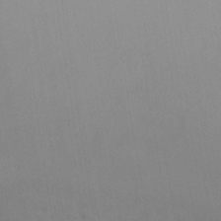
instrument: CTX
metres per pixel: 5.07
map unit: Nhu
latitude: 28.0444
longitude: -54.3089
